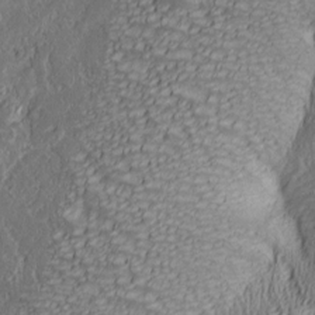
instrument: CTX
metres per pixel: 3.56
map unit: lAa
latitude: 6.8758
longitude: -116.4979
